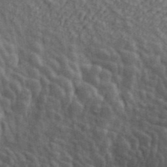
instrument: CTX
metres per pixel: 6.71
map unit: ANa
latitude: 41.4804
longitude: 13.7667
